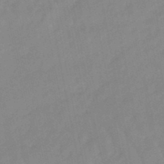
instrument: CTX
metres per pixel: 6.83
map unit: lHb
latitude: -48.2362
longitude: 75.8234
